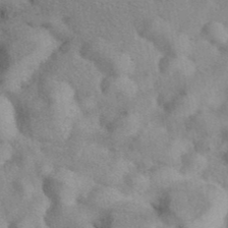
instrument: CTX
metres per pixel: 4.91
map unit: eAb
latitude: 40.3089
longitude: 108.6141
